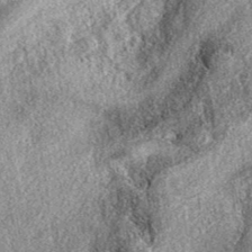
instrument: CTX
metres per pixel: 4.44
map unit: eAb
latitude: 39.2159
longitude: 107.7289
